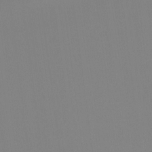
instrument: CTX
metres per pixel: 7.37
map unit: Hto
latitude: -8.1984
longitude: -48.8191
